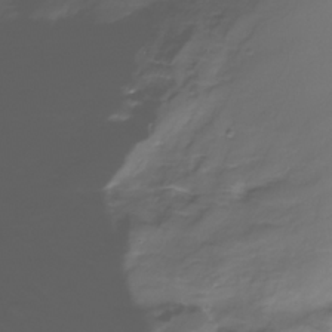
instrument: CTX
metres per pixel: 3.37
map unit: Nhe
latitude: -32.6708
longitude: -92.4790
